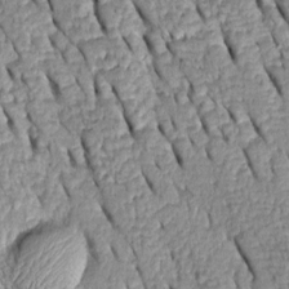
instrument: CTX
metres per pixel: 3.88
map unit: Htu
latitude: -0.3873
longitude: 150.3684
